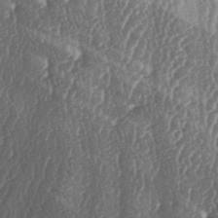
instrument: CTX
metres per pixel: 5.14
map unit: lAa
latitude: -5.4265
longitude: -129.6694
